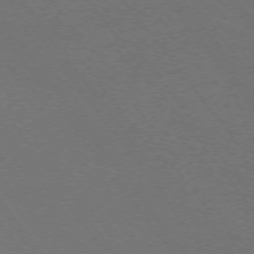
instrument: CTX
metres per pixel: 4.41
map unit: Ap
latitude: -75.5022
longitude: -75.1781
